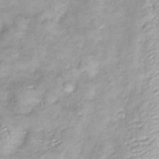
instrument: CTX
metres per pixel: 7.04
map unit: Htu
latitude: -4.6329
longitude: 159.4076
